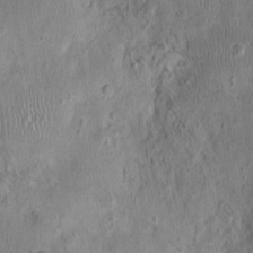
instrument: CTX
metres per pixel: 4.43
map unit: Nhu
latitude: 0.8191
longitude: -15.6316
